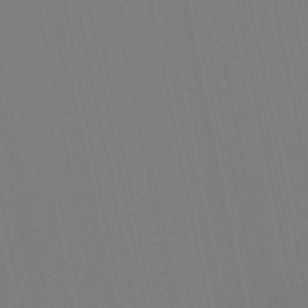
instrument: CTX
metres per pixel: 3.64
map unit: lHb
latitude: -48.1417
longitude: 74.9731
